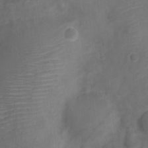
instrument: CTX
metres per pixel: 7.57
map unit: Nve
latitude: -21.6533
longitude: 106.5952
